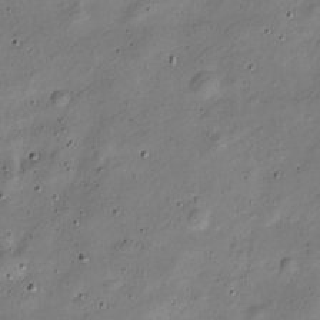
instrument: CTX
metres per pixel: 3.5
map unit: Nve
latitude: -24.6518
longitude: 107.0676
